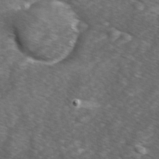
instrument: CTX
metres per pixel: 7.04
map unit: Ave
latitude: 1.3481
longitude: -113.0647
